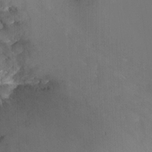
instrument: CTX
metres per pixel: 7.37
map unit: Nhu
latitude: -13.6722
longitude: -56.7246
